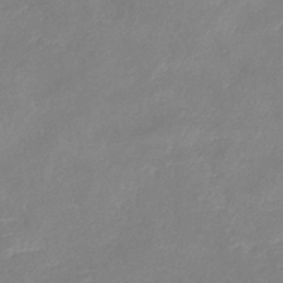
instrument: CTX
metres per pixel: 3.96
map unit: eHb
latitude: -36.7841
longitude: 74.3496
